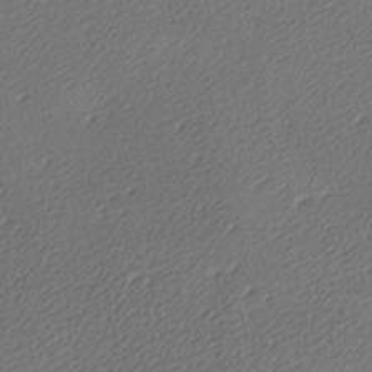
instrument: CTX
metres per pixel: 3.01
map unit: lAa
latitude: -9.7289
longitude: -127.1970
